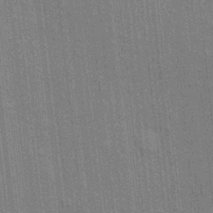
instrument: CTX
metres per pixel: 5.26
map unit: eHh
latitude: 5.4804
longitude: -74.4979
